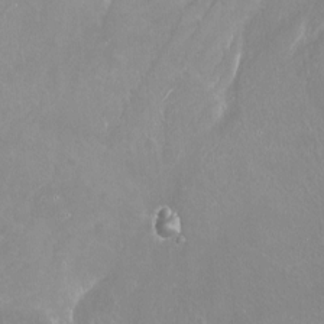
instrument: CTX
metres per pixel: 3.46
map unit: Nhu
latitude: -13.5399
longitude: -39.8961
